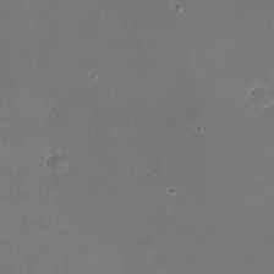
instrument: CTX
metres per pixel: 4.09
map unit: Nhu
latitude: -13.4832
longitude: -69.1970
